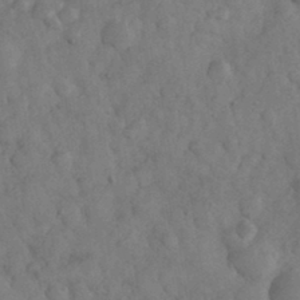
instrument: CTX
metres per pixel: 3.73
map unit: eHh
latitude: 32.8758
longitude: -68.9136
